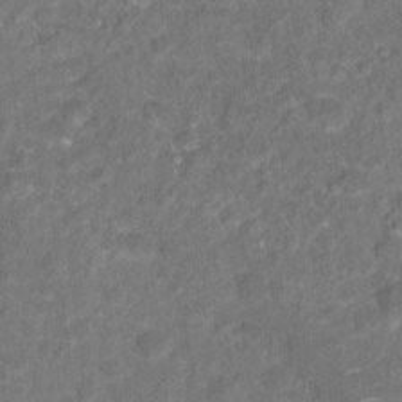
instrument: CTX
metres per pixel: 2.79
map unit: Hto
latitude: 17.8961
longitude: -40.3656
